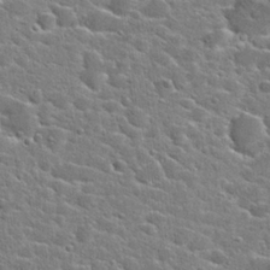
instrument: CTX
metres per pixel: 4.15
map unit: Hto
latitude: 24.3656
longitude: -44.5357
